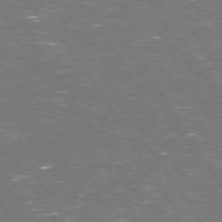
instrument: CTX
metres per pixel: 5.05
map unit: Hpe
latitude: 73.4616
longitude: -124.7057
